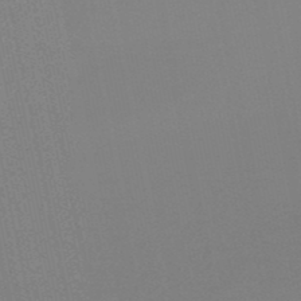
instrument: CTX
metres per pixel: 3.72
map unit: lHb
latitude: -49.4644
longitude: 69.5210
